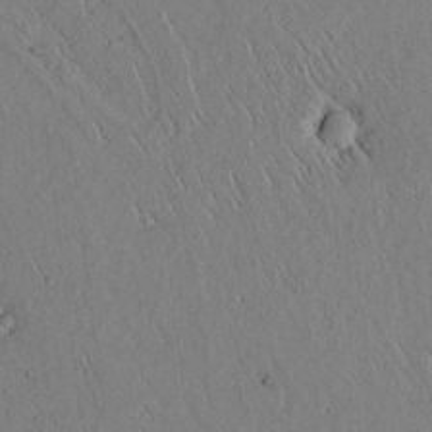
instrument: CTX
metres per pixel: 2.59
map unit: lAvf
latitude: 5.6694
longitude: 159.3320
